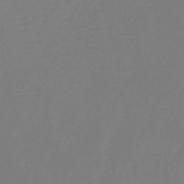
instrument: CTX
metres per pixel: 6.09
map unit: HNb
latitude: -44.7274
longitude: -45.3859
